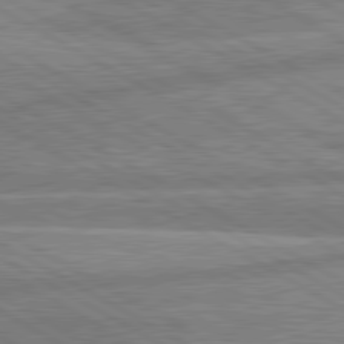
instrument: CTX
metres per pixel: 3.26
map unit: lApd
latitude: 80.4601
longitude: -171.2159
